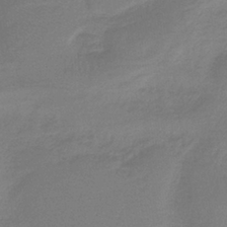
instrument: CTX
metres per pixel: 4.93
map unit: HNb
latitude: -37.7477
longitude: 55.3699
